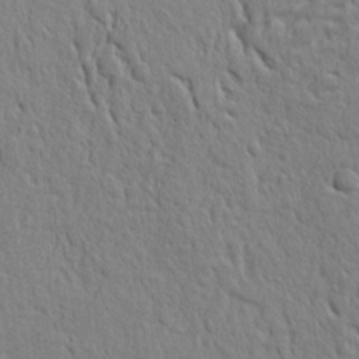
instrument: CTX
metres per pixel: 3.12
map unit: Ht
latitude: 8.1767
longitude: -76.6679
